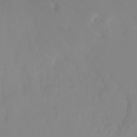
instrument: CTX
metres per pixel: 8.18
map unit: Ht
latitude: -1.7478
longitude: -61.5749
